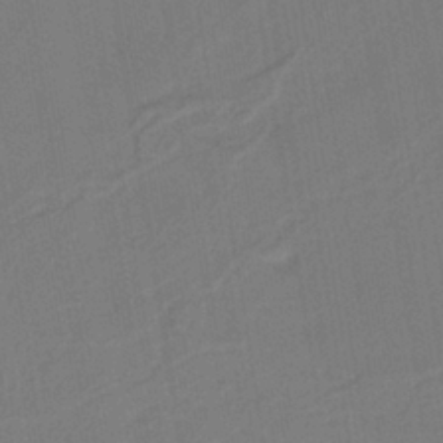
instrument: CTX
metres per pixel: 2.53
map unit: lHb
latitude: -38.2929
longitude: 56.0472
